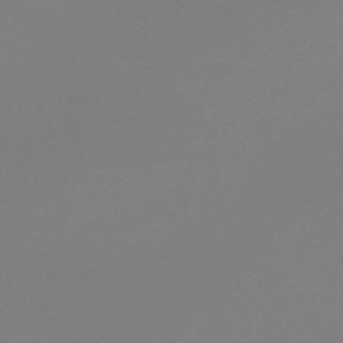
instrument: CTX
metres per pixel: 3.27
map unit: Nve
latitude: -56.6329
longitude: 62.1605
